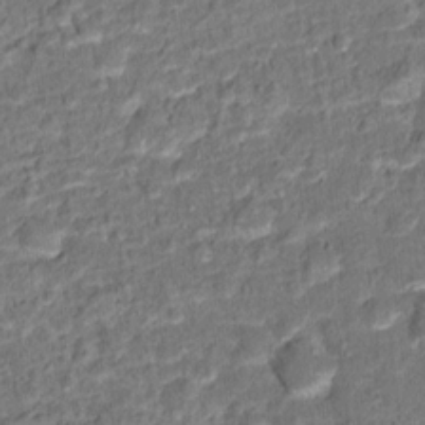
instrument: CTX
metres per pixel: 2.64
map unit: Hto
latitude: 15.1781
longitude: -39.1214
